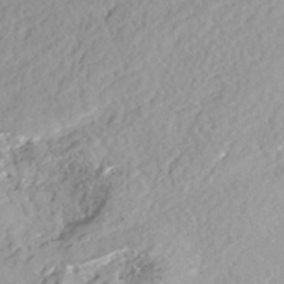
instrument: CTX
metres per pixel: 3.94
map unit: Nhe
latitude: -47.5588
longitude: -172.6301
